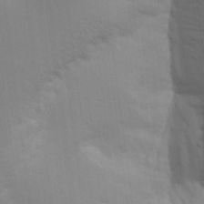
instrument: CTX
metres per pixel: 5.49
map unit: Aa
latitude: 15.6316
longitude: -147.6505
